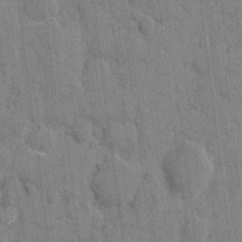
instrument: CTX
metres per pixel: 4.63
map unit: eHh
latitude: 9.2159
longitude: -66.2900
